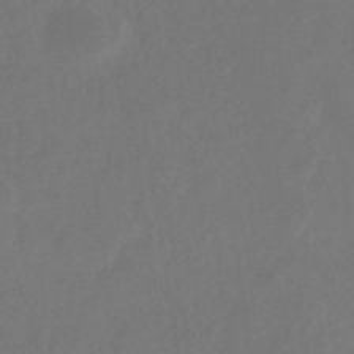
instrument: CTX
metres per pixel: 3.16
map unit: eHb
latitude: -35.6722
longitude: 78.6896
